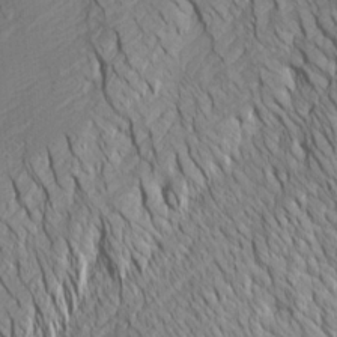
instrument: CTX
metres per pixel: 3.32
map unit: Htu
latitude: -7.2943
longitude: -66.5734
